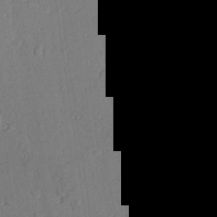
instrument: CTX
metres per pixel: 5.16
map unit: lAvf
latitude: 27.3482
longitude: -110.0444
